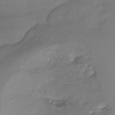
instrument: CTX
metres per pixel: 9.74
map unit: HNhu
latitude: -42.8596
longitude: 102.5007
